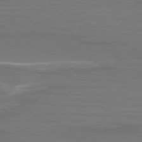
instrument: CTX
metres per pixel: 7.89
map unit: lApd
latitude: 74.5357
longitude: -62.2523
